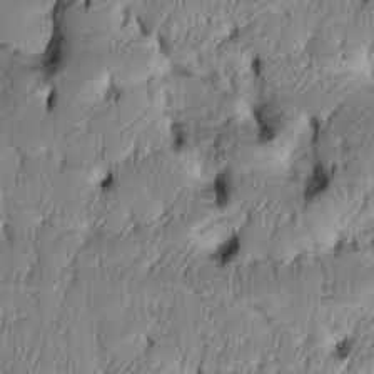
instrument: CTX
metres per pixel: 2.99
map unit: Htu
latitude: 3.6883
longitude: 149.3132
